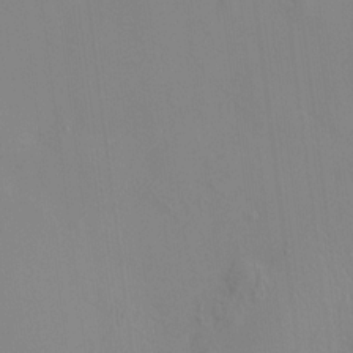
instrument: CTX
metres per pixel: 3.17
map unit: HNhu
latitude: 11.9906
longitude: 10.0850
